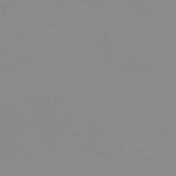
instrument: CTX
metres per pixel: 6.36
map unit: eHh
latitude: -63.0108
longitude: 48.6897
